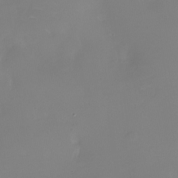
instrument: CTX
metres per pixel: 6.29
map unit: Nhu
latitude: -28.6519
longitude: -79.4427
